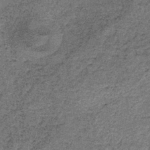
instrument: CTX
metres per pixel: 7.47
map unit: lHb
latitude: -38.1417
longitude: 65.6533
